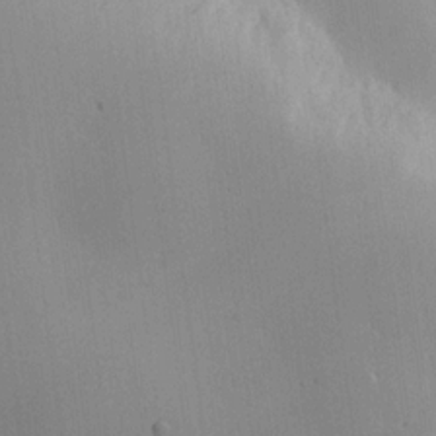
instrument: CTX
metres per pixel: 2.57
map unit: Nhu
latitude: 16.4790
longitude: -79.1214
